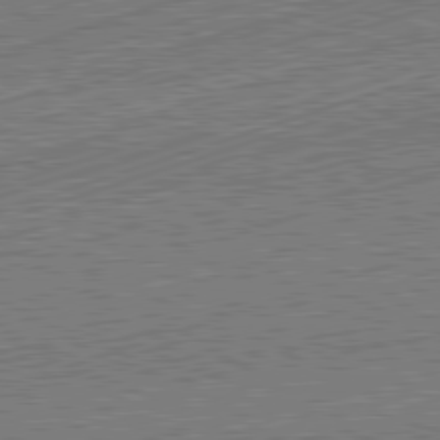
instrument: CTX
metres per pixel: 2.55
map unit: Hpe
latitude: -82.3684
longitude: 18.6896
